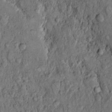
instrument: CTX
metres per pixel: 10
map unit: Hto
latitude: 10.6680
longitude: -59.9339
